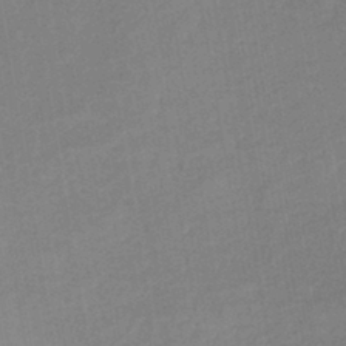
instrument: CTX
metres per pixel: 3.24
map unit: lHb
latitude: -41.6533
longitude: 67.8800
